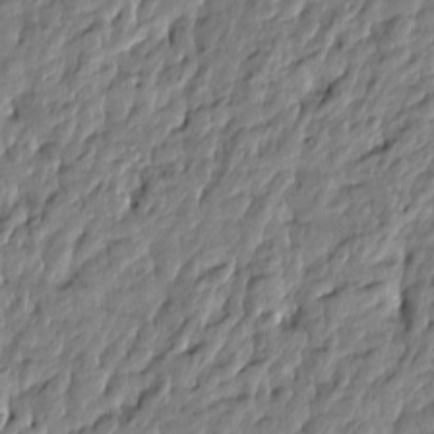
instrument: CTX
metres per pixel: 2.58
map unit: Htu
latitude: -5.1809
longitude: 177.5777
